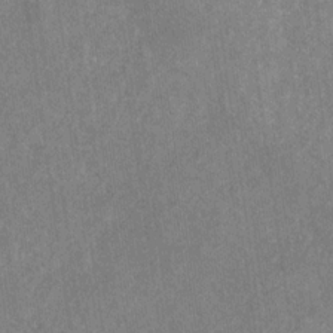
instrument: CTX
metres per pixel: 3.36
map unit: eHb
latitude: -30.5007
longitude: 68.9352
